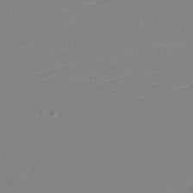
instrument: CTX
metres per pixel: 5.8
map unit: eHh
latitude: -5.8611
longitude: -84.5357
